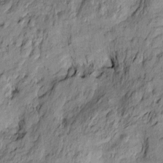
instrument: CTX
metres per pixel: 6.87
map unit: Htu
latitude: -9.3321
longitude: 177.5210
